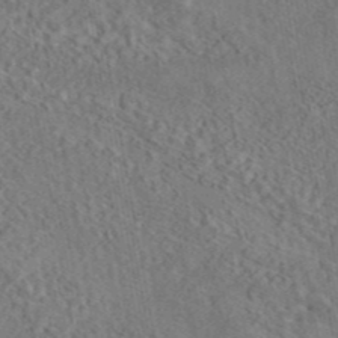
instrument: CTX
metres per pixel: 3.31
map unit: eAb
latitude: 43.2537
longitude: 114.4818
